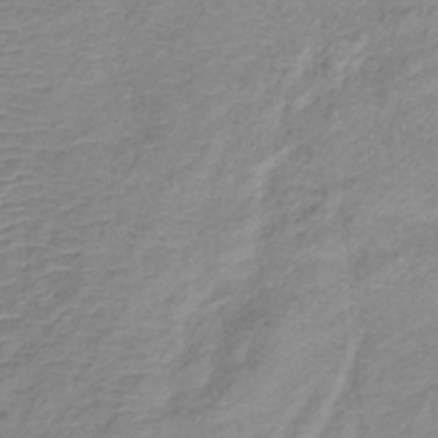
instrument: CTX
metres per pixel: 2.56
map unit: lHb
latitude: -36.6707
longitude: 72.7841
